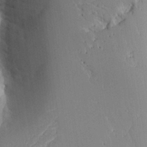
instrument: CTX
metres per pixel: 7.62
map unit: Aa
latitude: 27.7639
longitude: -128.8758
